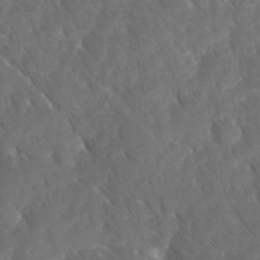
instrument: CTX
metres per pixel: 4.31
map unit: Ave
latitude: -11.0864
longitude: -119.4048
